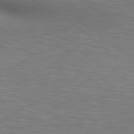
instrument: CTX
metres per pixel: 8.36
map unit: lApd
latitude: 80.2711
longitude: 119.4643
